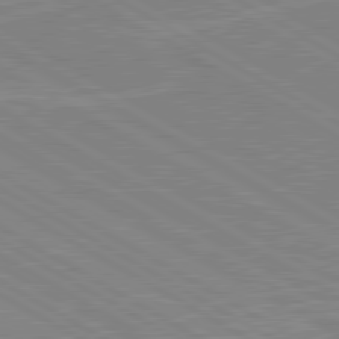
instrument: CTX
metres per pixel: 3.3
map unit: lApd
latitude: 80.2900
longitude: 122.2173
